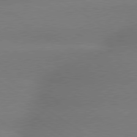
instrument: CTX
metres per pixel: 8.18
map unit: lApd
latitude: 79.3671
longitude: -144.0444
